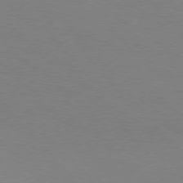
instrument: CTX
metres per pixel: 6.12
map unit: Hpe
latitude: 75.3860
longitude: -145.3104
